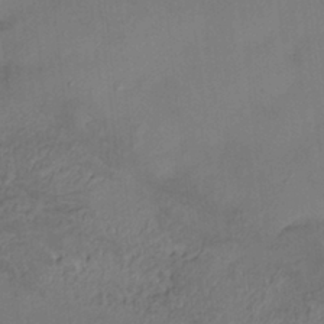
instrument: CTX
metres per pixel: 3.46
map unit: HNhu
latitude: 5.0080
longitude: 13.9367
